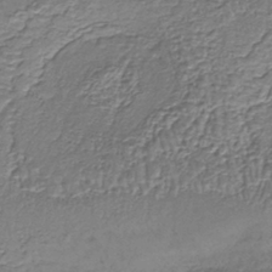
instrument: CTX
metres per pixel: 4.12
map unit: lHb
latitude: -39.7289
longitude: 61.1998
